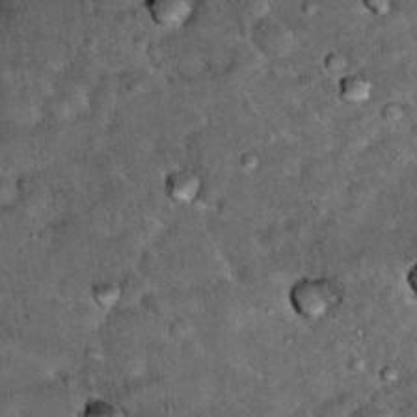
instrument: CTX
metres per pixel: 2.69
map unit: Hto
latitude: 15.6694
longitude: -35.5560
